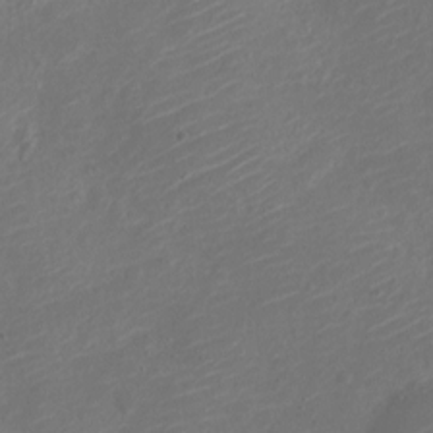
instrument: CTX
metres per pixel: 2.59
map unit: Nve
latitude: -17.7289
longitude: 106.8786
